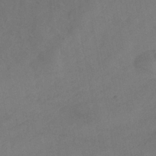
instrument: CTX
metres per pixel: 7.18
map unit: HNhu
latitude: -41.3132
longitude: 101.5399
